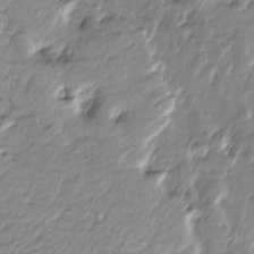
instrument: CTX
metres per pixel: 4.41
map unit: Htu
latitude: -6.7085
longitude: 175.0486
